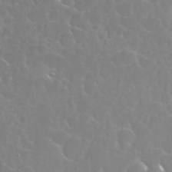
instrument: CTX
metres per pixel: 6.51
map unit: Nhu
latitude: 28.8758
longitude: -60.2711
